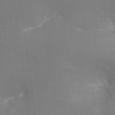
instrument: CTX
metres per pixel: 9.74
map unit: Ht
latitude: -16.1039
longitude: -41.5182
